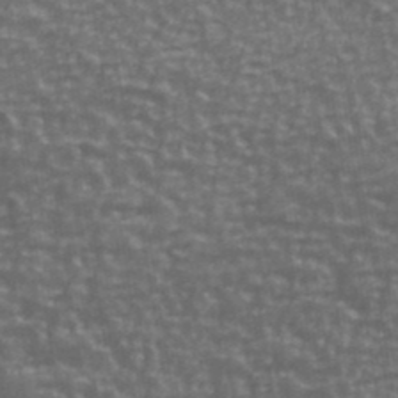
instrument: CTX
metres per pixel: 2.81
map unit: Ave
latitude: 40.8757
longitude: -113.4993
